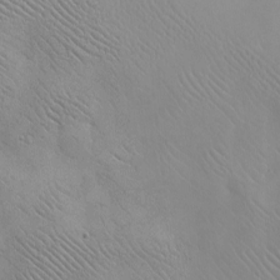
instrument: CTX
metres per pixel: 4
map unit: eHh
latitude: -8.3684
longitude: -68.5734
